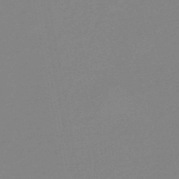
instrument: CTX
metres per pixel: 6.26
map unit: eHb
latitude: -44.7274
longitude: 88.3117
